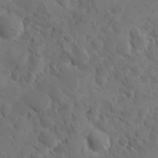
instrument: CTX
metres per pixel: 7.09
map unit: Ave
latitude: -10.1228
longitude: -119.4237
